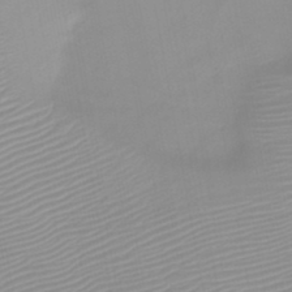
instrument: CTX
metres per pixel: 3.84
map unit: HNb
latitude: -45.6344
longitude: -43.6694
